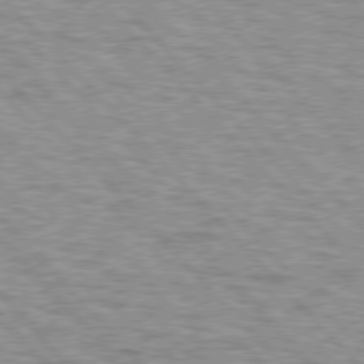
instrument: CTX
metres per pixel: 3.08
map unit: lApd
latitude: 76.8758
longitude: -71.8016
